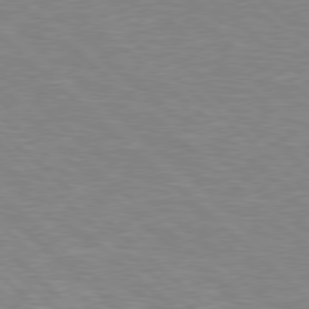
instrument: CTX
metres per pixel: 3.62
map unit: Hpe
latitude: 77.7260
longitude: -152.5546
